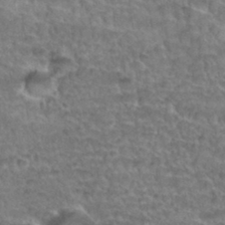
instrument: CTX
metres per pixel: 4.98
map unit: Hto
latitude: 35.6316
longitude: -45.4426
